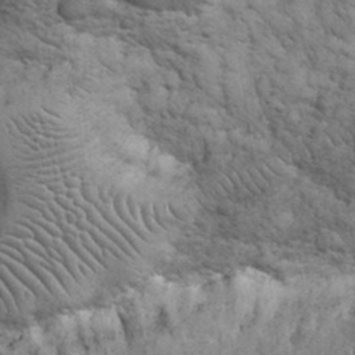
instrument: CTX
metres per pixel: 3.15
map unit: eHh
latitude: 32.3089
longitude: -67.7449
